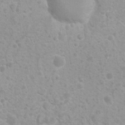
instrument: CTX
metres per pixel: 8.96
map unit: Nhu
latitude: 7.2348
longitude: -20.8191
